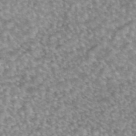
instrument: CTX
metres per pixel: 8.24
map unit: eAb
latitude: 45.0458
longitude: 104.8219
